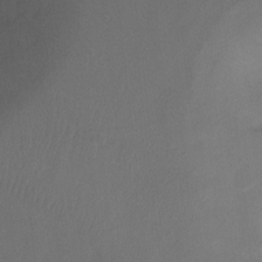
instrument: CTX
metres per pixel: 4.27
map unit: Ht
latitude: -10.8408
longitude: -34.3845
